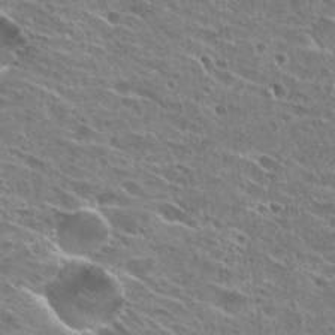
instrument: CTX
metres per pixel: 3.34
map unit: Hto
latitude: 26.8758
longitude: -44.1200
